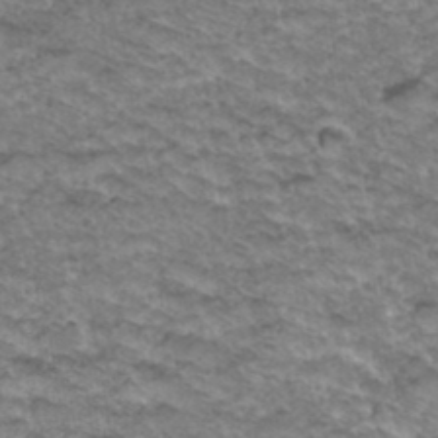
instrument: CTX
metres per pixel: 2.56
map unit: Hto
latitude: 37.7072
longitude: -46.4223
